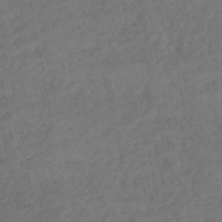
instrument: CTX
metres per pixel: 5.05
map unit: HNhu
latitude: -47.6722
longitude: 97.1242
